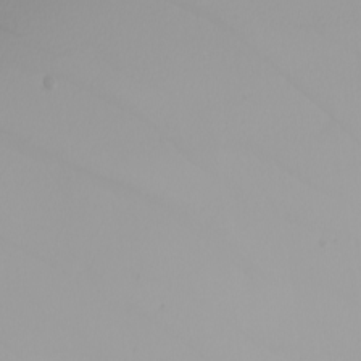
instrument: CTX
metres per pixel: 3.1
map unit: Nhu
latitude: -6.9541
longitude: -94.3467
